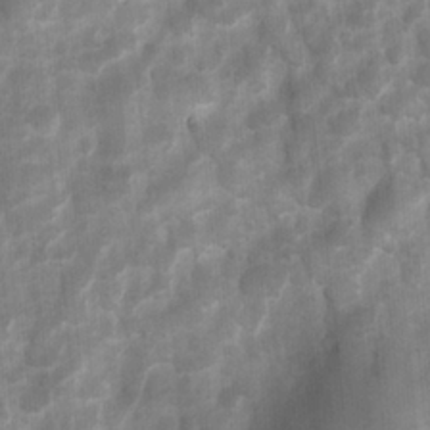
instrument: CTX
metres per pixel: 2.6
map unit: Ht
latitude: 4.1200
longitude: -22.1956
